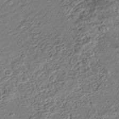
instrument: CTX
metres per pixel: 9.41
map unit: Nhu
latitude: -38.5952
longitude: -81.3293
